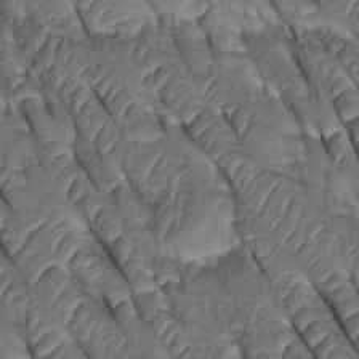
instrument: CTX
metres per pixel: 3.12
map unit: Htu
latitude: 0.3278
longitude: 147.8044
